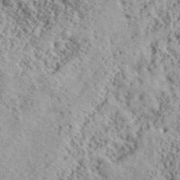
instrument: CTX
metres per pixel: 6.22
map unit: lHvf
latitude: 40.5356
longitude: -88.2523
